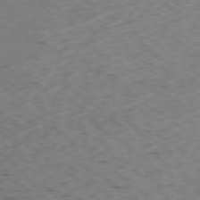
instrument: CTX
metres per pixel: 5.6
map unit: Ap
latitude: -76.4062
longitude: -65.6883
